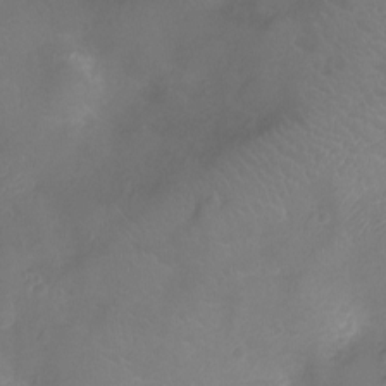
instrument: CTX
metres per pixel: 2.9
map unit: Ht
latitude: -7.8611
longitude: -18.9513
